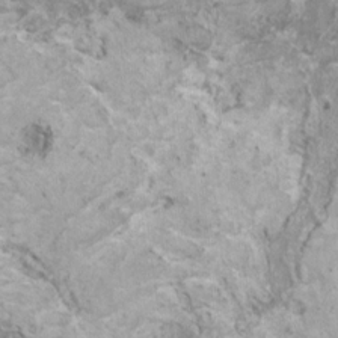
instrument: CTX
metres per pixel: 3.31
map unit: HNhu
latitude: 1.5749
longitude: 0.6897
